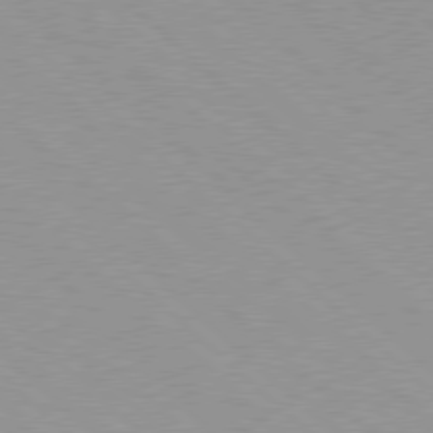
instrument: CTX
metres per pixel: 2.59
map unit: Hpe
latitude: 77.8394
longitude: -153.6505
